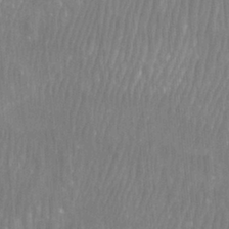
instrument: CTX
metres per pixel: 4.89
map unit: Htu
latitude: -8.4062
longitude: -75.8394
